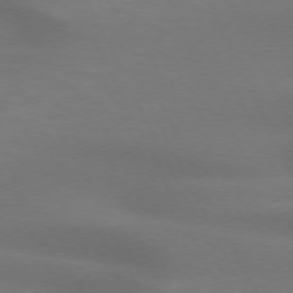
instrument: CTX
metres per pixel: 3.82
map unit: lApd
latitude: 73.0081
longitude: -49.1403
